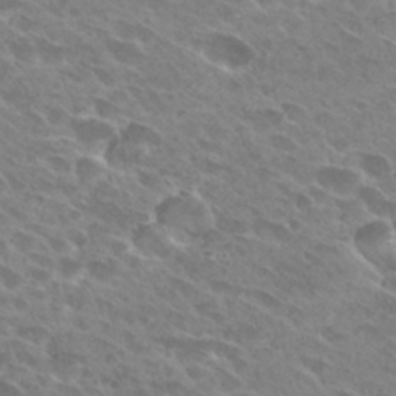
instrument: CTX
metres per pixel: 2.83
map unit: Hto
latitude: 28.1578
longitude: -42.2145
